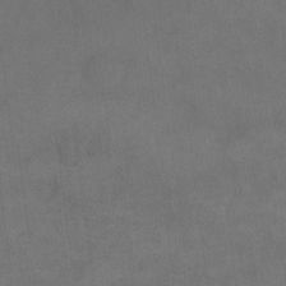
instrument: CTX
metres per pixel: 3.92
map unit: eHh
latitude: 18.4412
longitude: -65.2537
